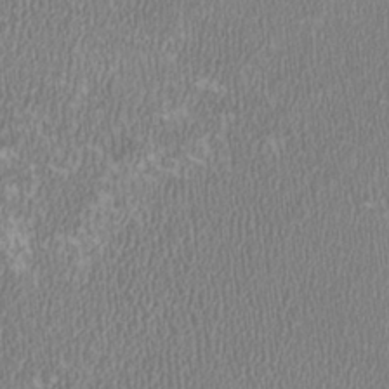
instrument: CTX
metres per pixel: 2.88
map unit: HNhu
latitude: -3.1242
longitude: -1.3103
